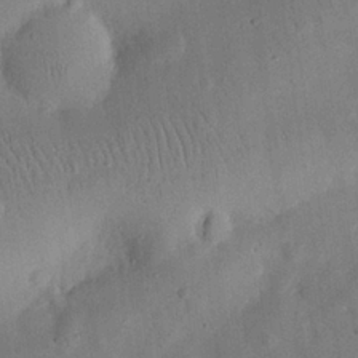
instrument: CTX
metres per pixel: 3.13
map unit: eHh
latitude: 25.5749
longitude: -68.7246
